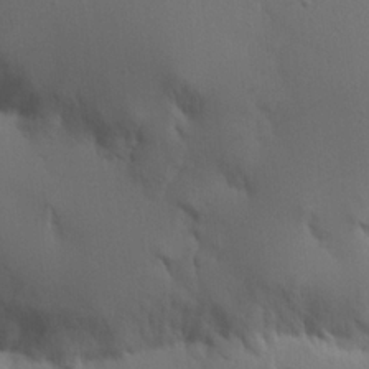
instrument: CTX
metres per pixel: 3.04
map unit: Hve
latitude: 23.0458
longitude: 145.8422
